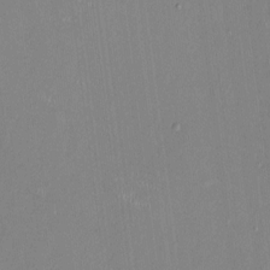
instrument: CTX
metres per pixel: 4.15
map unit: HNhu
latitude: 0.2900
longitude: -5.0647
